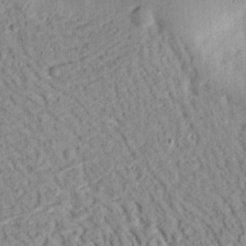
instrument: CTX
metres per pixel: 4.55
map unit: Ht
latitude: 13.3671
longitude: -74.4412
